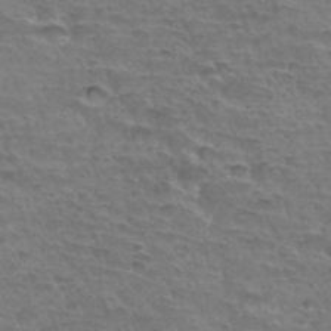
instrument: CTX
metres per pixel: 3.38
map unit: Hto
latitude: 34.4979
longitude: -44.9325
